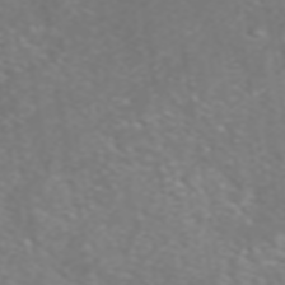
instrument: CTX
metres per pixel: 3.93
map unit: ANa
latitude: 45.0458
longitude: 22.4251
